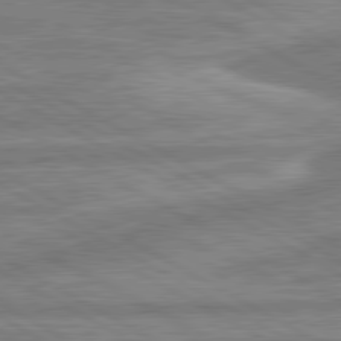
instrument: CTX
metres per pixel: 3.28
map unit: lApd
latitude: 80.5357
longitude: -171.3293
